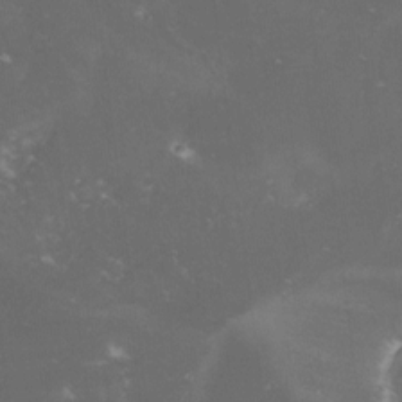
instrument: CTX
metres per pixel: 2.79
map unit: lHvf
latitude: -14.1228
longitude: -99.1403
